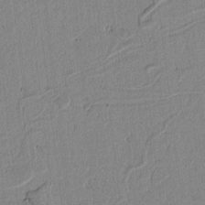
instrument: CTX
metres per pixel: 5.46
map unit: lAvf
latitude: 6.7624
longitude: 168.7463
